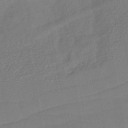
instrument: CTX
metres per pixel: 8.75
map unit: HNhu
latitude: -43.7099
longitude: 101.5966
